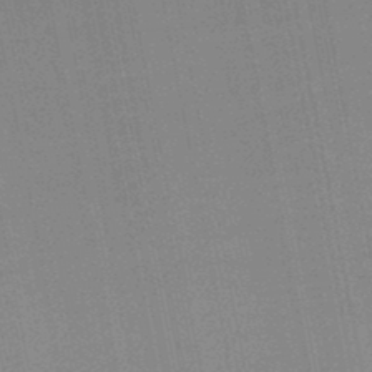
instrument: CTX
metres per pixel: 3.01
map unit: lHb
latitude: -48.0850
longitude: 67.2565
